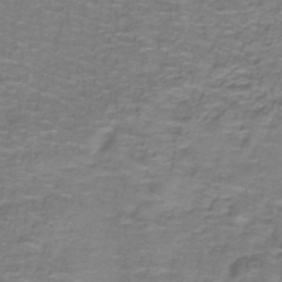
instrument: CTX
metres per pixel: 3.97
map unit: lHb
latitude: -41.9556
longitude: 55.8234
